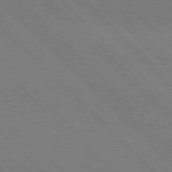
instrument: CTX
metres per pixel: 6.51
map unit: Hpe
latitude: 76.8191
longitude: -127.3104
